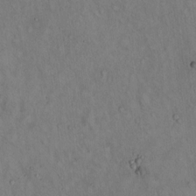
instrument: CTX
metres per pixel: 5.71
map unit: Hto
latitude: 14.3279
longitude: -60.1766
